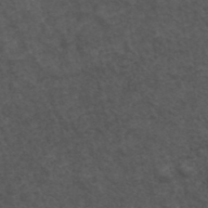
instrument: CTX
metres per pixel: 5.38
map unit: ANa
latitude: 42.7057
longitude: 28.1417
